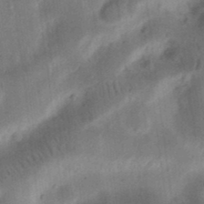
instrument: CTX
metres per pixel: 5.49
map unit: Ht
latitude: 12.6113
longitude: -74.8380
